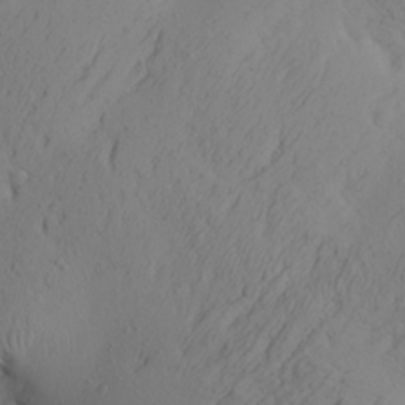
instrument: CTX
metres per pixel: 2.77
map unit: Aa
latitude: 25.1592
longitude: -144.4223
